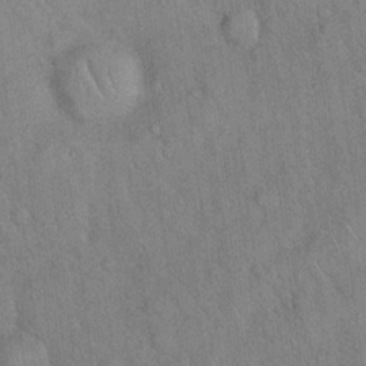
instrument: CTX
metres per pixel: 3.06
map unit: Hto
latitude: 18.4412
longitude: -52.8569
